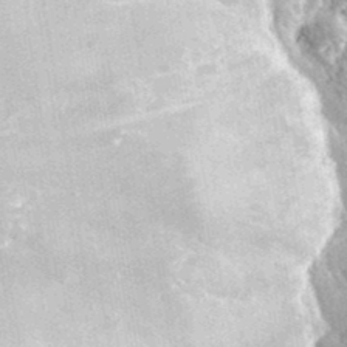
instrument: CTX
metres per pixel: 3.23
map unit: eHh
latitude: 37.4427
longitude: -79.9717
